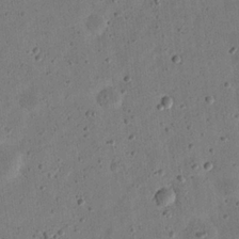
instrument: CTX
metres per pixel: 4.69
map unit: eHh
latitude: 21.6505
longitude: -69.3104
